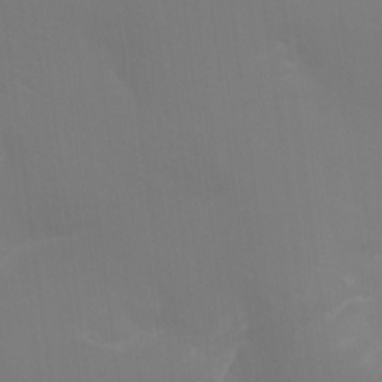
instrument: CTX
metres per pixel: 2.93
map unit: Ht
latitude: -16.6519
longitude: -41.9906
